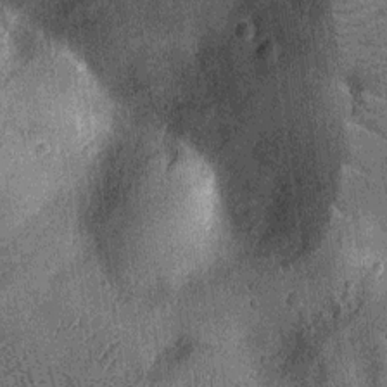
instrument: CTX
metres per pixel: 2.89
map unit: Nhu
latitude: -12.3684
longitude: -22.0255
